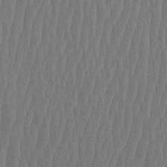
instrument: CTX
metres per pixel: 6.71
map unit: HNhu
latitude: -2.7841
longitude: 14.2740
